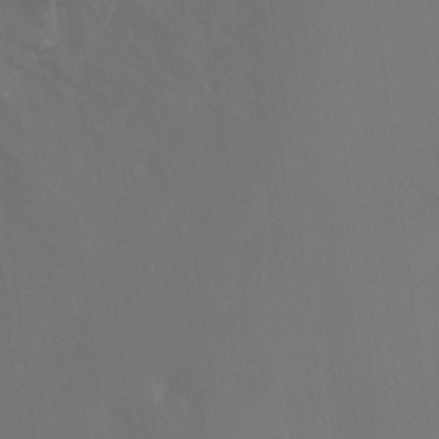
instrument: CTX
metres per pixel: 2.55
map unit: Htu
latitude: -14.3873
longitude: -48.5735
